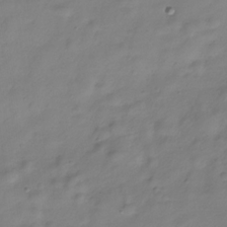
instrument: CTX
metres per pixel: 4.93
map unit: Hve
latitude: -29.1431
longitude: 93.9178
